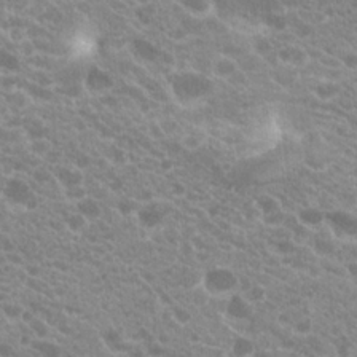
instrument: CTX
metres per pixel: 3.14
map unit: Hto
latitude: 20.0444
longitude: -35.3103
